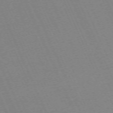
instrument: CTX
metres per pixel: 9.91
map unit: Hpe
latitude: -70.5952
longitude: 12.1984
